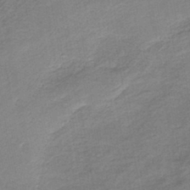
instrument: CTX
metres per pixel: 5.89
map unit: HNb
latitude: -41.7477
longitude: 51.0108
